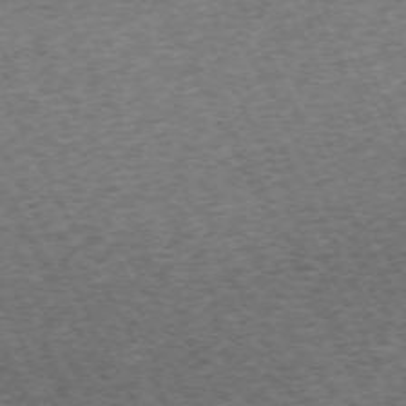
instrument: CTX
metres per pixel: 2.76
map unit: Hpe
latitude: -70.4251
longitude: 12.4818
